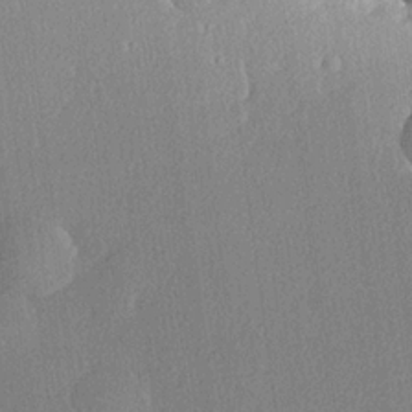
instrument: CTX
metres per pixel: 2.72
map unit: lHvf
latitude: 21.4049
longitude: 140.7274
